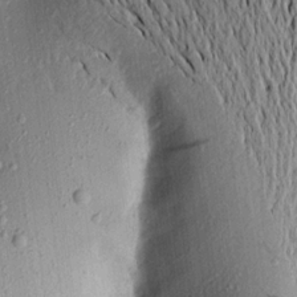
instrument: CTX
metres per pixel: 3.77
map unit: Aa
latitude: 16.9136
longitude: -147.7828
